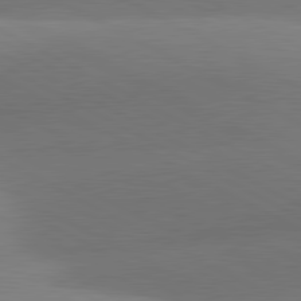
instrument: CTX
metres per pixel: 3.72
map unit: lApd
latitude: 81.1025
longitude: 129.9178
